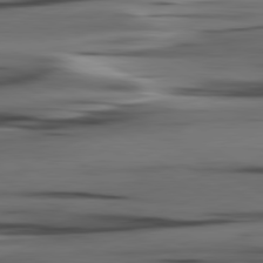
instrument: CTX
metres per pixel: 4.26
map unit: lApd
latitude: 80.9514
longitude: -123.2348
